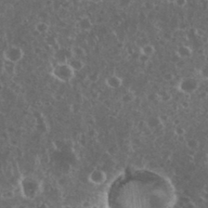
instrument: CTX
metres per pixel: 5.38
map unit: eHh
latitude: 35.0080
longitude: -59.4993
